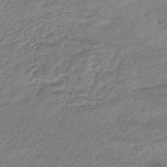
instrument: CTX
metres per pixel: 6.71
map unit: HNhu
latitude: -43.6154
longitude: 105.2943
